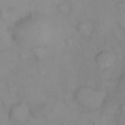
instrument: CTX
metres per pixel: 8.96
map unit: eHh
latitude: 22.4979
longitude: -61.4237
